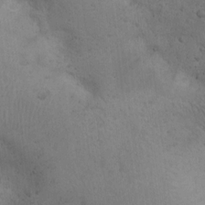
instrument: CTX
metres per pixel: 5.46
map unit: Hto
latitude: 13.6127
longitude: -55.9339
